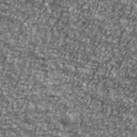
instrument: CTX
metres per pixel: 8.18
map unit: Ave
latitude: 41.0269
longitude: -113.9717
